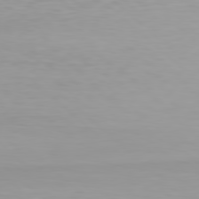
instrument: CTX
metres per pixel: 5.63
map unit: Hpe
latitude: 78.1578
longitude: -137.3671
